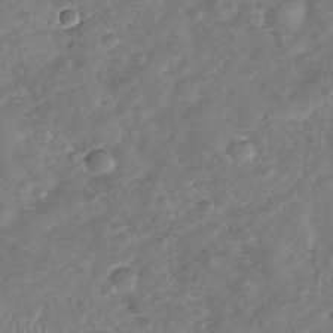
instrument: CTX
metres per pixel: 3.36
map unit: Nhu
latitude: -30.2739
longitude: -60.8191
